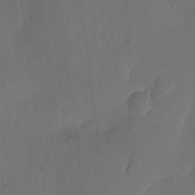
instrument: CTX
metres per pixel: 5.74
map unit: eHh
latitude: 5.5371
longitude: -68.4979
